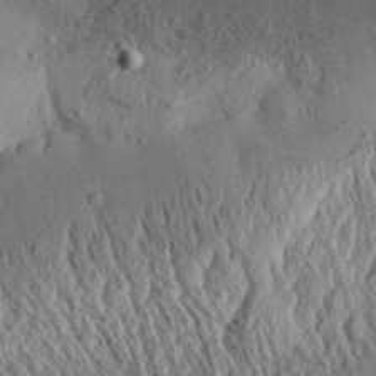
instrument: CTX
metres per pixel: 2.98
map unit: Aa
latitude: 32.0255
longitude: -134.2333
